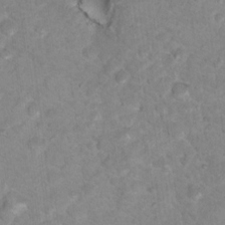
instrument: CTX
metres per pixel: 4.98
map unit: Nhu
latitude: 17.3671
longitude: -31.7828
